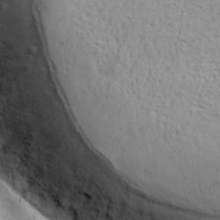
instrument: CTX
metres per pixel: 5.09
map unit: lHvf
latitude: 25.2159
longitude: 143.1998
